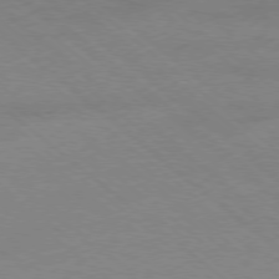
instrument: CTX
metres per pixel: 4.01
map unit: Ap
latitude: -78.7463
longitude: -55.1592
